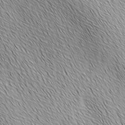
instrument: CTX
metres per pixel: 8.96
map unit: Ave
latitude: 2.0444
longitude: -114.3845
